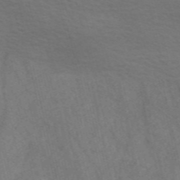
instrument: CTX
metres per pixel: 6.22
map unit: Nve
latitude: -56.9541
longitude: 54.1984
